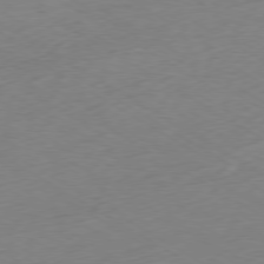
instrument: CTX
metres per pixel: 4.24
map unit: Ap
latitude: -78.7841
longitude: -57.5560
